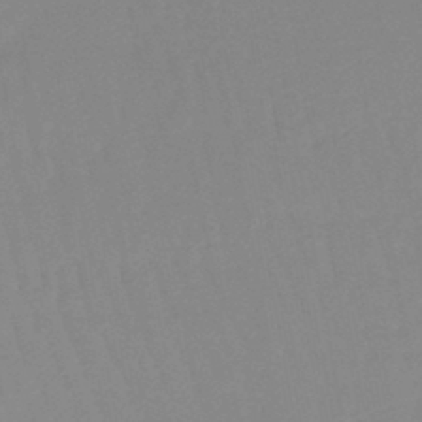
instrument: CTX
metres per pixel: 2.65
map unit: lHb
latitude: -44.7652
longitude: 77.5210
